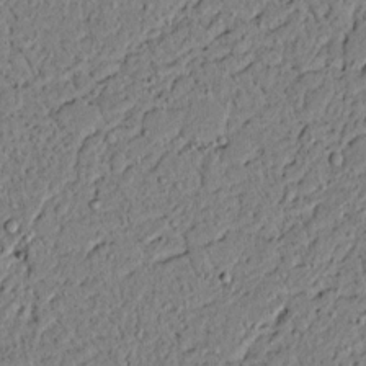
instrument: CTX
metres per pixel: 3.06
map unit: lAvf
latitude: 6.0444
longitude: 167.6155
